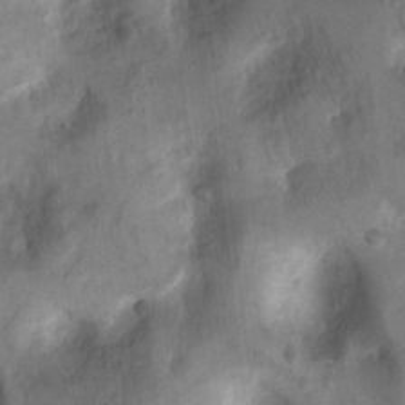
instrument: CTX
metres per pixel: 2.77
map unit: Ht
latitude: 4.4979
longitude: -29.7260
